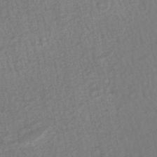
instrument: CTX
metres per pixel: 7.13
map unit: HNhu
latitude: -47.6722
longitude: 103.5777
